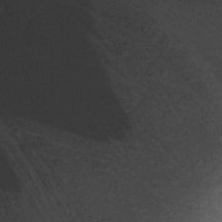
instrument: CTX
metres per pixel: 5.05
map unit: Ht
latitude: -7.8422
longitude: -35.0080
